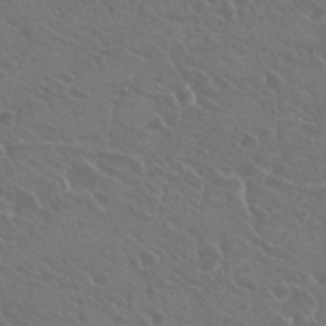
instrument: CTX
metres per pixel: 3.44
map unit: Hto
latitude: 22.8002
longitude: -30.8758
